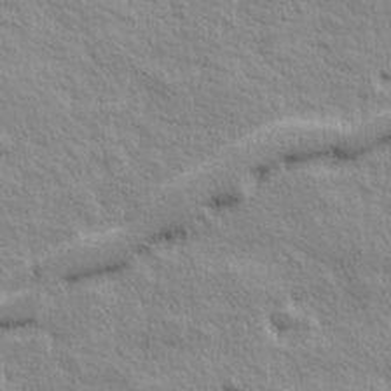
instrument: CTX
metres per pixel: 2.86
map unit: Hve
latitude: 25.1592
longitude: 144.4818
